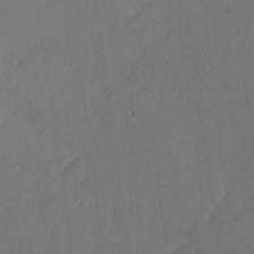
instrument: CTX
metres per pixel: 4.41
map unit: lHvf
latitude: 26.2145
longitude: 140.7274
